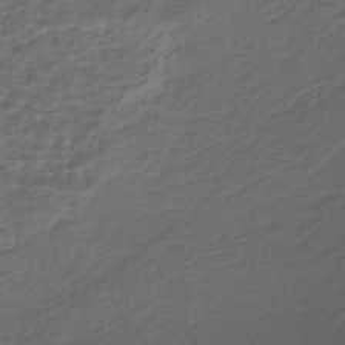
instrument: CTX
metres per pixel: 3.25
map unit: HNhu
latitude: -43.5021
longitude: 100.9919
